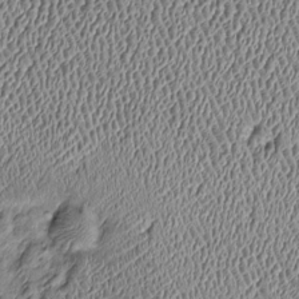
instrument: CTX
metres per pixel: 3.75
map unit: Htu
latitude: -7.1431
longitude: 156.6896
